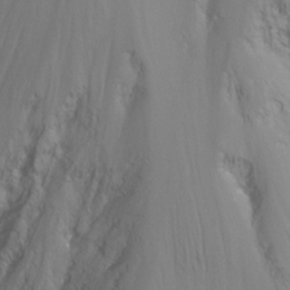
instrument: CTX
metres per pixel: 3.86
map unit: Nhu
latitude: -12.7274
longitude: -64.4223
